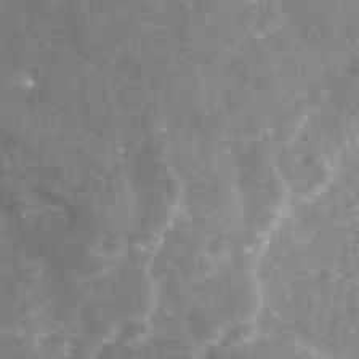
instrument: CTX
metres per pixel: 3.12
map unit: eAb
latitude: 45.4993
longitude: 120.9163
